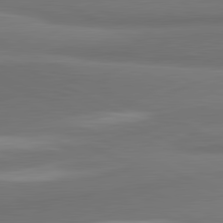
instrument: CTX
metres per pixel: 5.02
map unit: lApd
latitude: 81.7639
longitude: 173.3321
